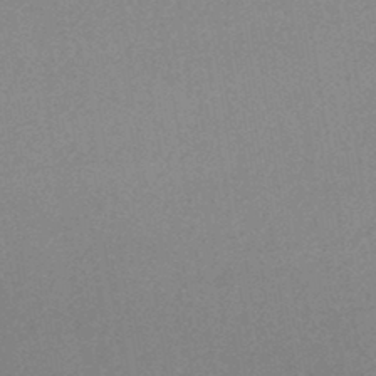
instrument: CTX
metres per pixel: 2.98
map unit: HNhu
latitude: -44.8408
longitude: 90.6708
